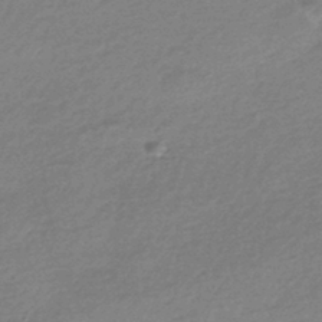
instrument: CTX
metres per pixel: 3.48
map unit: HNhu
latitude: -43.1998
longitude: 93.2943
